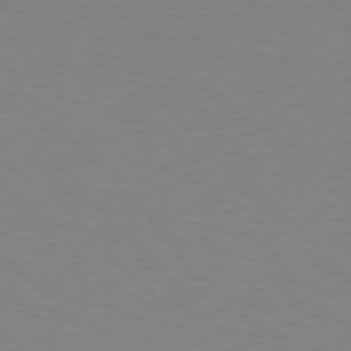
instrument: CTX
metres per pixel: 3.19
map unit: Hpe
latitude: 76.6490
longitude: -155.7827
